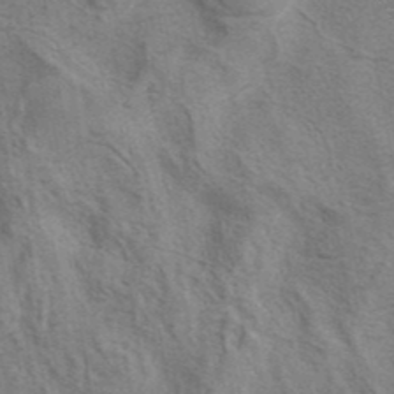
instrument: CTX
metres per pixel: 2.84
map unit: eAb
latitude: 40.7057
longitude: 106.9353
